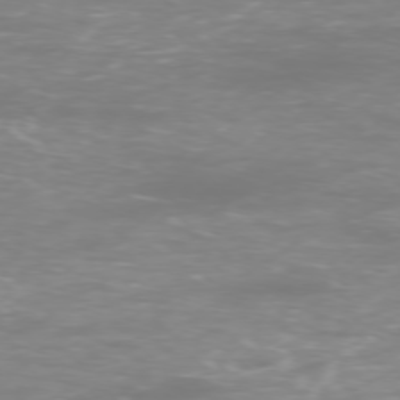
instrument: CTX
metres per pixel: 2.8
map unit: Ap
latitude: -77.0297
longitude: -80.5735
